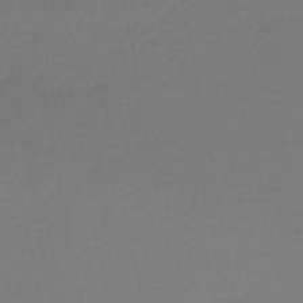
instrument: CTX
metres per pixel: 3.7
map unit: HNhu
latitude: -49.3510
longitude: 100.0849
